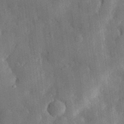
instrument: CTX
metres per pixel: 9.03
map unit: eHh
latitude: 30.5735
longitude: -76.8002
